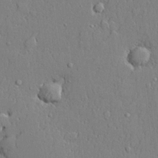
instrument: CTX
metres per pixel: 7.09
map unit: lHvf
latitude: 21.0837
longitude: 143.3509
